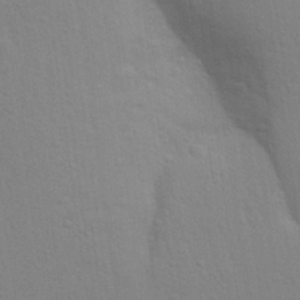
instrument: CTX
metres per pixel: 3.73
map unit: Aa
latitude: 28.4223
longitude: -147.1592
